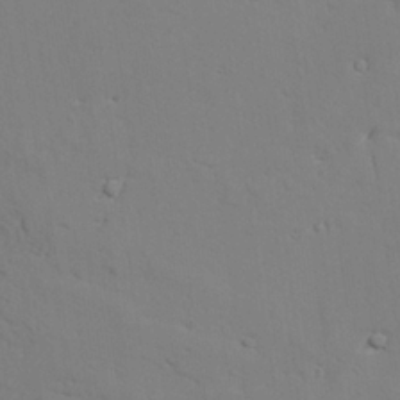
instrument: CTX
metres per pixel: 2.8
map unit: lAvf
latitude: 26.4034
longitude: -110.1767
